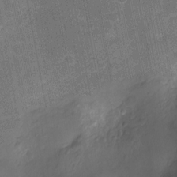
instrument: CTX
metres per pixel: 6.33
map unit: Ht
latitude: -10.5574
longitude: -21.8773
